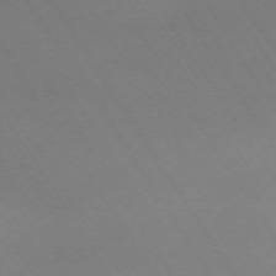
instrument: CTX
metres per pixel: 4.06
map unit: Hpe
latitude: -72.2928
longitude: 11.6533
